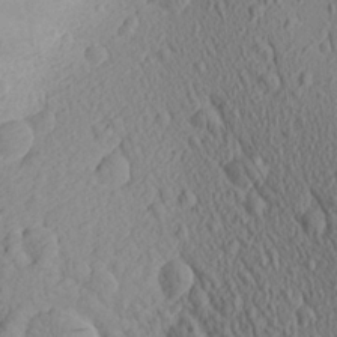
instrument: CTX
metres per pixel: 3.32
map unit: Aa
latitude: 24.1011
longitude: -144.7813
